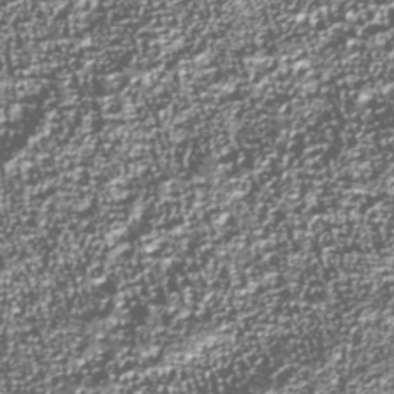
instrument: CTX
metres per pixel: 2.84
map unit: Nhu
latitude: -39.1242
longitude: -83.1592
